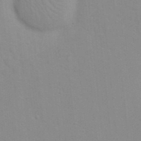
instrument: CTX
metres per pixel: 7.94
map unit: eHh
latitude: 21.3482
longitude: -64.0822
